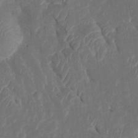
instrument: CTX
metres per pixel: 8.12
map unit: Htu
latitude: 0.6490
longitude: 147.5210
